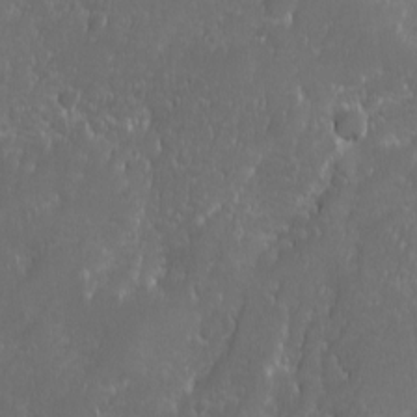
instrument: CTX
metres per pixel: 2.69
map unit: Ave
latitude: -10.8597
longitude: -121.3293
